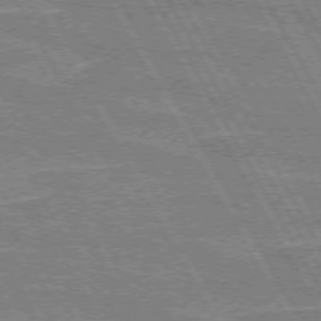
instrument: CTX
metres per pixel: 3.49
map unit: lApd
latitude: 72.6869
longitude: -55.1592
